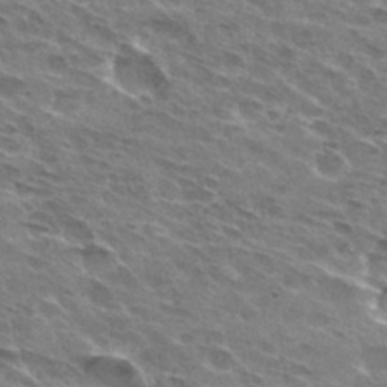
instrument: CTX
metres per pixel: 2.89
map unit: Hto
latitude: 31.8395
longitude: -44.9136
